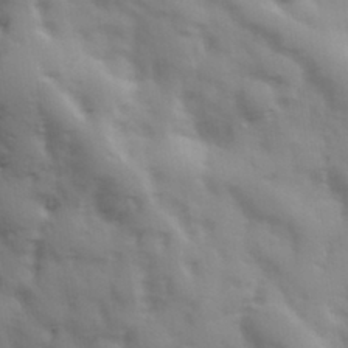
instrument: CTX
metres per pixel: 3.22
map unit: Hve
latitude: 32.5924
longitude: 150.1795
